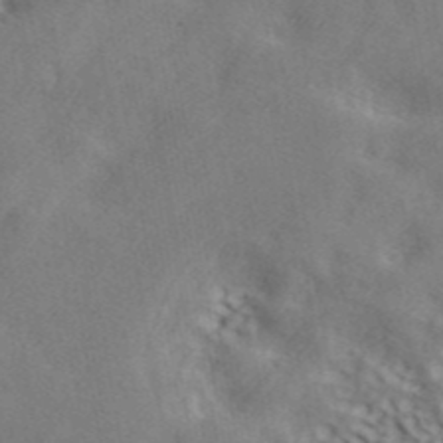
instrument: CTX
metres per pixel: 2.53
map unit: ANa
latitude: 42.4034
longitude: 50.8596
